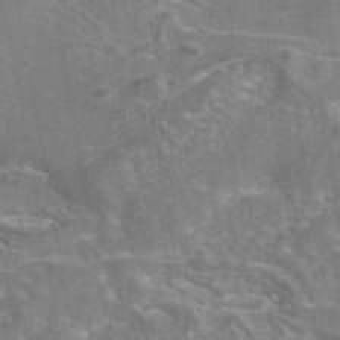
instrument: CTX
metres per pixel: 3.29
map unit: eAb
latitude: 44.6868
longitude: 107.0865
